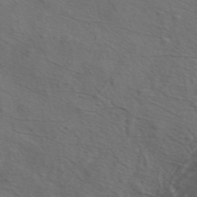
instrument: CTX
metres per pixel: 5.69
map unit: ANa
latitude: 44.8002
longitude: 30.8597
